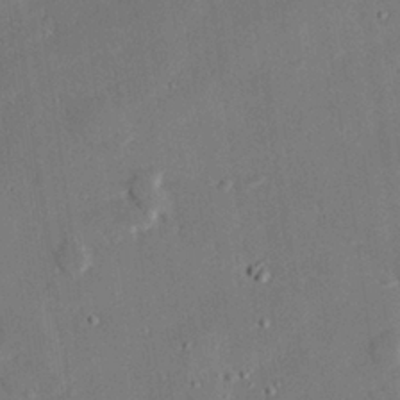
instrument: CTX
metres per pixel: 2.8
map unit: eHh
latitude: 27.0836
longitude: -81.1403
